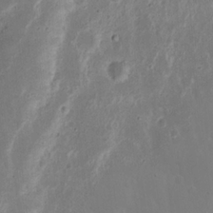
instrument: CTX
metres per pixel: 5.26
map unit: Nhu
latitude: 18.4601
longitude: -74.5357
